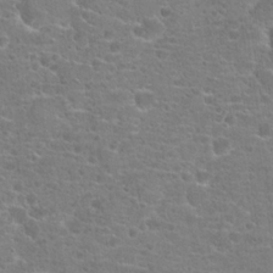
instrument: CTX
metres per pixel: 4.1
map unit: Hto
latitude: 18.6301
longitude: -41.4804
